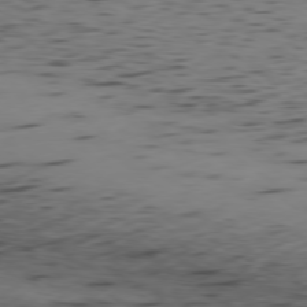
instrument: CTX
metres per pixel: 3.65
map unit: Ap
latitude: -79.2754
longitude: -63.0648
